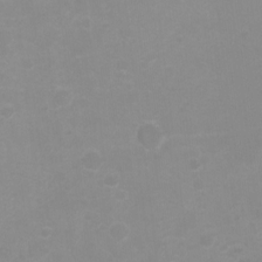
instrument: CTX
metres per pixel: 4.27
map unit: Hto
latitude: -7.1620
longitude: -38.7624
